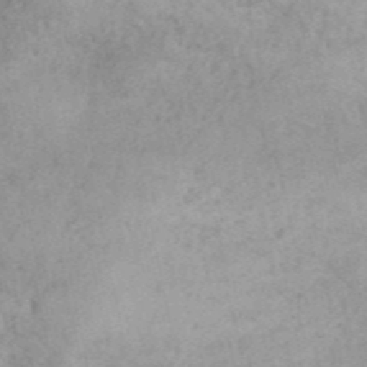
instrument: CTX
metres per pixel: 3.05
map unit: ANa
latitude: 42.0822
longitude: 51.8989
